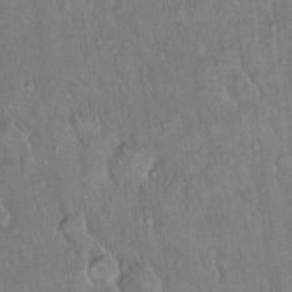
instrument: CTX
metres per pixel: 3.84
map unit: Hto
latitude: 15.4427
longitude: -57.6127
